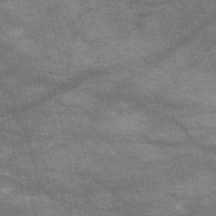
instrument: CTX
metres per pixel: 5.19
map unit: HNb
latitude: -52.4251
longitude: -42.8569
